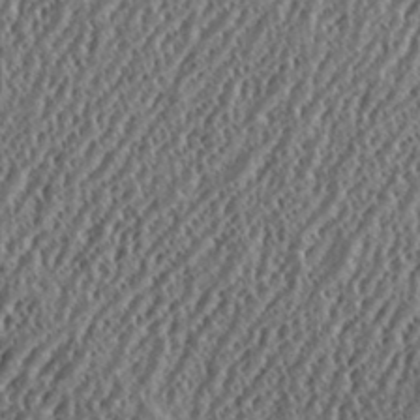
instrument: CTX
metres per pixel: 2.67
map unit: eHh
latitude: 34.7813
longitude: -132.0255
